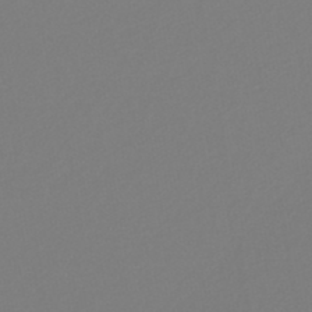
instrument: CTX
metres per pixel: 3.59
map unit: lHb
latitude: -46.9352
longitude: 72.5007
